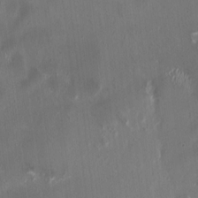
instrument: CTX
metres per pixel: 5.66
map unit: HNhu
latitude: 1.0647
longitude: -3.6316
